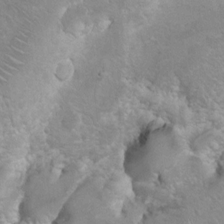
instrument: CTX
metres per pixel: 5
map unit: Hto
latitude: 8.7246
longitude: -30.8947
